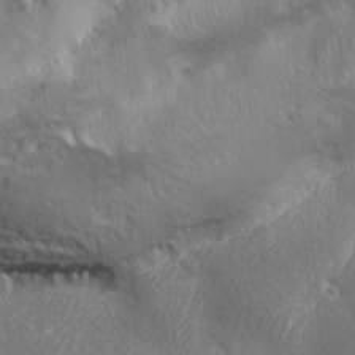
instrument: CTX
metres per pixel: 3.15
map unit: Ave
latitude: 22.1767
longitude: -137.0270
